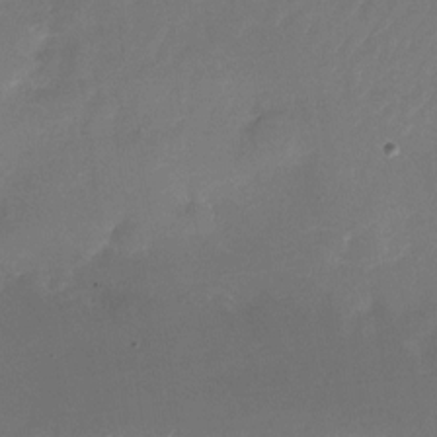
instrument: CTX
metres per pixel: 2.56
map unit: Nhu
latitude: -26.4251
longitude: -72.7247
